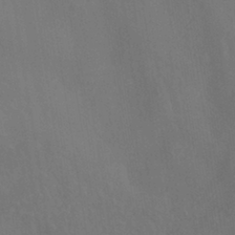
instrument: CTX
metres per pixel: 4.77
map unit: HNhu
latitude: -39.7100
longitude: 95.9745
